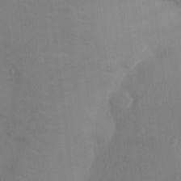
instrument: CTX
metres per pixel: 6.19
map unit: Ht
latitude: -4.5196
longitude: -13.8583
